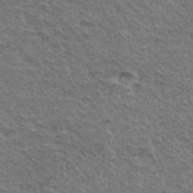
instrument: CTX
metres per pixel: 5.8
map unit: Hto
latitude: 35.1592
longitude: -45.3859
